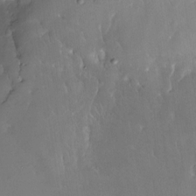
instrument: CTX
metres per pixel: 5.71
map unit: Nhe
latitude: -26.9541
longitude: -110.8758
